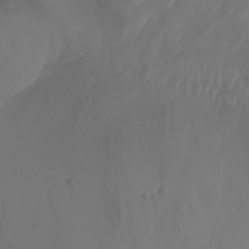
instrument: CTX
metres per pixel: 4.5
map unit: Aa
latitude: -7.9367
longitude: -79.7072
